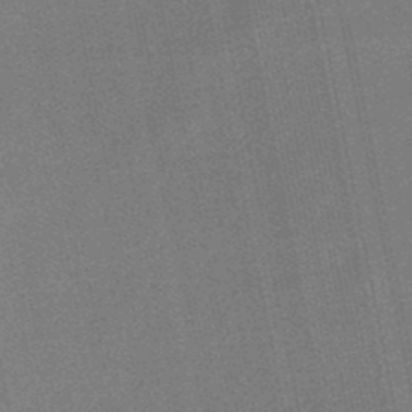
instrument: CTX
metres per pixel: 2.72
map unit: lHb
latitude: -48.2929
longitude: 68.8785
